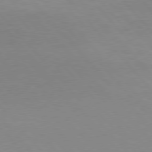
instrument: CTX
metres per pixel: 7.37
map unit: Hpe
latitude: 76.9702
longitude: -163.0648
